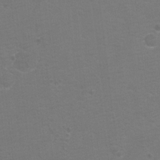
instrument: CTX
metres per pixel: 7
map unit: Ht
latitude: 2.7246
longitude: -28.8758
